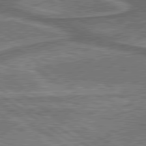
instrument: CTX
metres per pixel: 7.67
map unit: lApd
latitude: 79.9339
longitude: 173.9556
